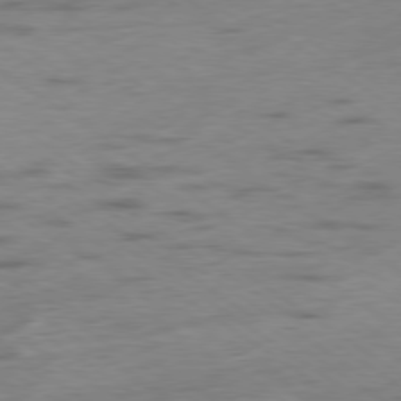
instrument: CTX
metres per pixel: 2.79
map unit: Hpe
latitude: -79.3887
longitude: -21.7072
